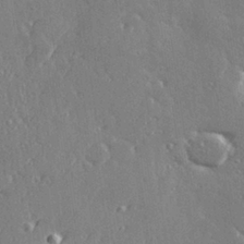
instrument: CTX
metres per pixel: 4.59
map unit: Hve
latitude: 28.0822
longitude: -92.1766
